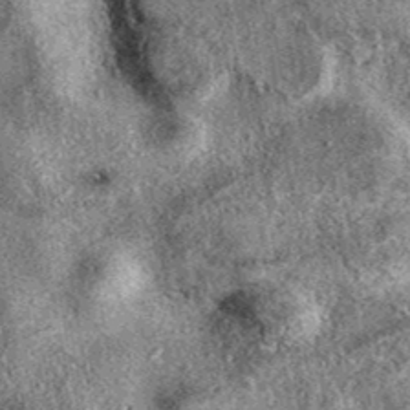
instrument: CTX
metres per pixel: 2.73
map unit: eAb
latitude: 39.4048
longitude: 108.7841
